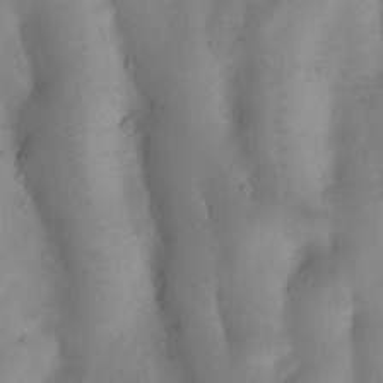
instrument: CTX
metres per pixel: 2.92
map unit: Nhu
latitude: 8.1578
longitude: -22.5546
